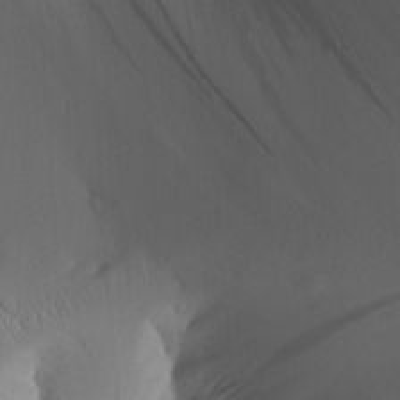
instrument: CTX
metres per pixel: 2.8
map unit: Aa
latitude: 25.9528
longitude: -132.8569
